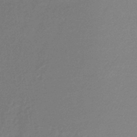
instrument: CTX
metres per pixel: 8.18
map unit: lHb
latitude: -44.5763
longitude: 56.5762
